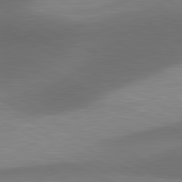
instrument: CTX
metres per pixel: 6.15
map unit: lApd
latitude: 81.2159
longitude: 139.8612
